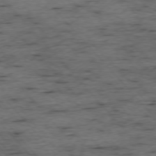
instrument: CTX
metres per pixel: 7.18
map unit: Ap
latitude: -76.1606
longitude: -90.0255
